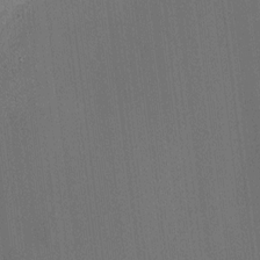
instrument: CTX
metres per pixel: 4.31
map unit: HNhu
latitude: 6.8380
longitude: 15.7100
